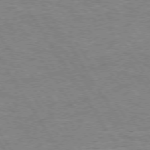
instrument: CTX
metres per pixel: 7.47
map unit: Hpe
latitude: 73.3104
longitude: -143.7261
